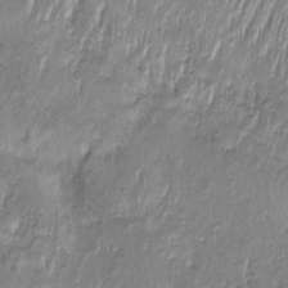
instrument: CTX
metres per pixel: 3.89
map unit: Htu
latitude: -5.7855
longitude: 158.8030
